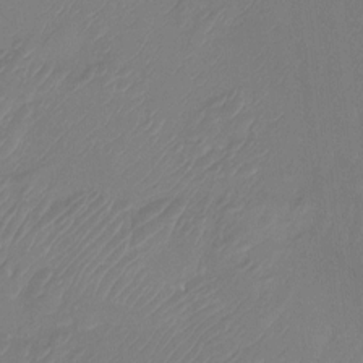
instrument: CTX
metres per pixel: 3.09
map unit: Htu
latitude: -13.8989
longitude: -49.1970
